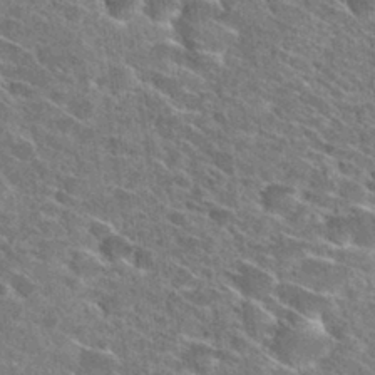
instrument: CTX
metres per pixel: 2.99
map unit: Hto
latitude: 28.7435
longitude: -45.4804
